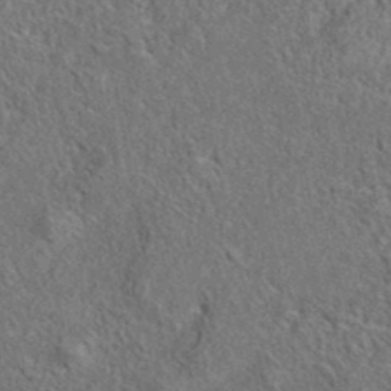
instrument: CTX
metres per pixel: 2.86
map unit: eAb
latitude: 36.3656
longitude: 112.5574
